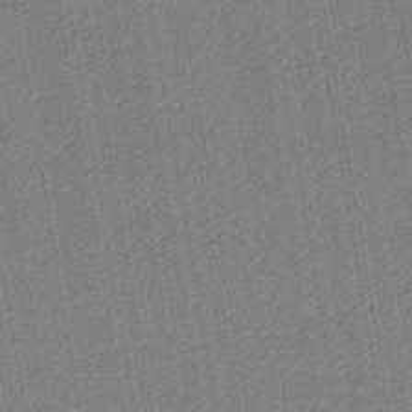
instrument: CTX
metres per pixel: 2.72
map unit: lHb
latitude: -44.6896
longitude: 64.7274
